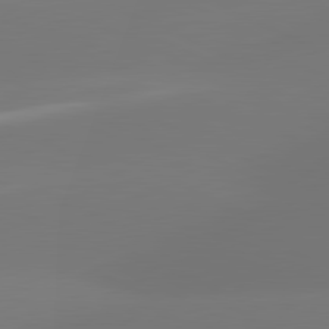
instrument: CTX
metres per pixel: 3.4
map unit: lApd
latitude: 81.5749
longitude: -165.0081
